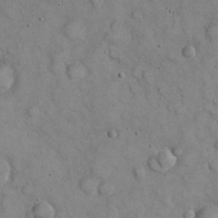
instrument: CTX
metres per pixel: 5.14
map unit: eHh
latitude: 22.8002
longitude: -58.9325
